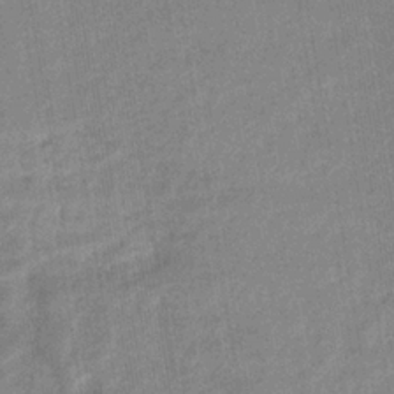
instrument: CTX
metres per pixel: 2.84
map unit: eHb
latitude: -35.4643
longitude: 74.2740
